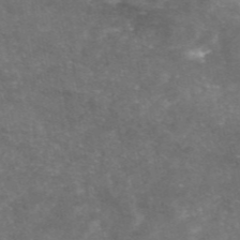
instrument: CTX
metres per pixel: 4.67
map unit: eAb
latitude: 46.5357
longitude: 120.5762
